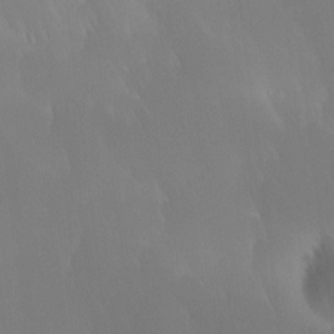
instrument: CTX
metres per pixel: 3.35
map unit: Ave
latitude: 12.6113
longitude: -105.5183
